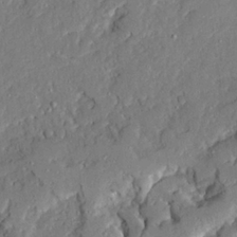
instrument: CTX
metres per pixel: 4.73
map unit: Ave
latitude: 23.0647
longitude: -129.9528
